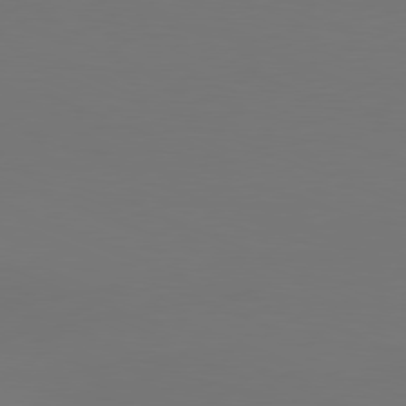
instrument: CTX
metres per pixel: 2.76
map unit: Ap
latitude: -81.6722
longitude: -61.8205
